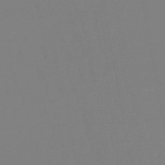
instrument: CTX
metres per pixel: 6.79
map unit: eHb
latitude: -50.3684
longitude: 74.3118
